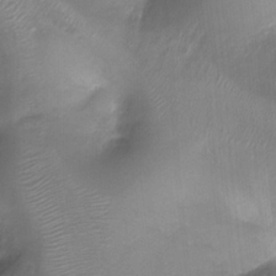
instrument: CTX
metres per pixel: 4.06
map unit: Ht
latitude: -17.4077
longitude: -44.7246
